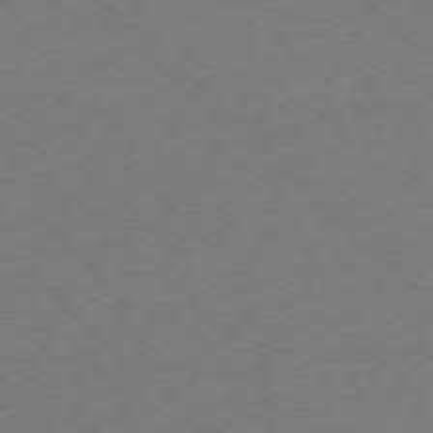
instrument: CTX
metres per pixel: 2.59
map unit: Ap
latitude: -77.8800
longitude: -91.7828
